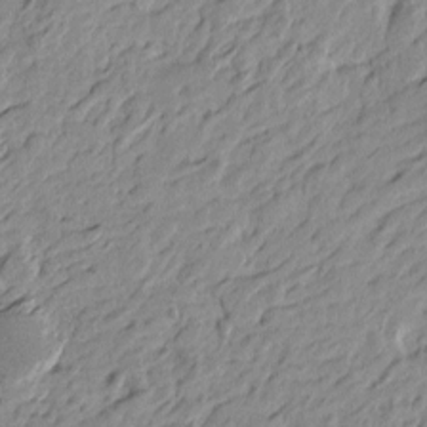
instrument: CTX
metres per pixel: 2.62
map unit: Htu
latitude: -4.5573
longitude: -179.7639
